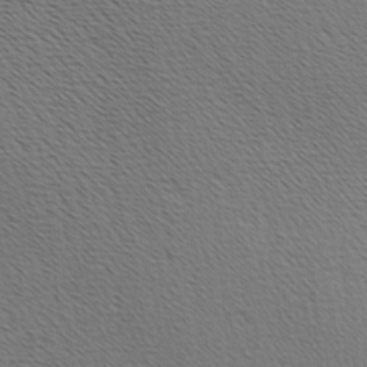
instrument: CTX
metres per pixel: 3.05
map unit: Hve
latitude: 3.3670
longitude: -125.0647
